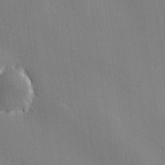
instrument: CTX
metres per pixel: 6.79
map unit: lHvf
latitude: 27.2348
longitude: 142.7274
